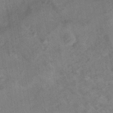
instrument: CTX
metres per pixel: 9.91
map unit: HNhu
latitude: -41.7289
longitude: 91.4266
